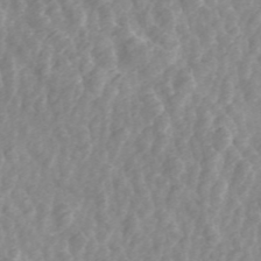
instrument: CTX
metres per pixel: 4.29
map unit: ANa
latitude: 45.6883
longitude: 28.4440
